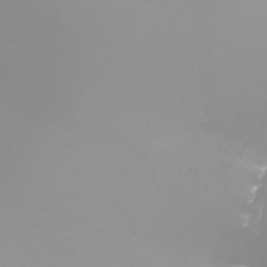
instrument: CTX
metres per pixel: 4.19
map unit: Nhu
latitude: -8.2172
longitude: -93.8961
